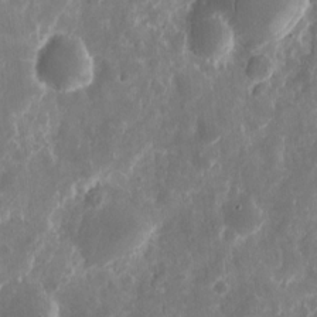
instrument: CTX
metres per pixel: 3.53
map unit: eHh
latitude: 11.1403
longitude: -72.1011
